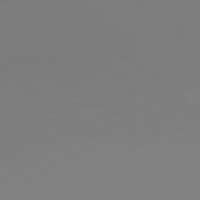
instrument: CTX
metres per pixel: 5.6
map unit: Hpe
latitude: 78.3656
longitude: -134.3467
